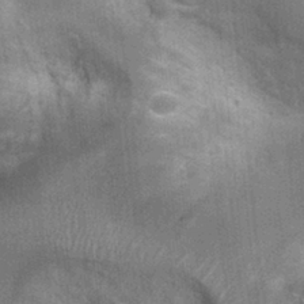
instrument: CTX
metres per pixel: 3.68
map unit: Ht
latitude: 3.6505
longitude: -19.3103
